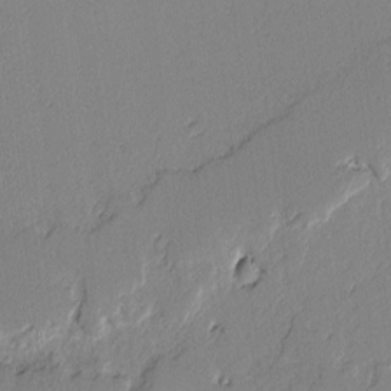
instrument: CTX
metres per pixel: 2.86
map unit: lAvf
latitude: -2.1605
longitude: -108.3656
